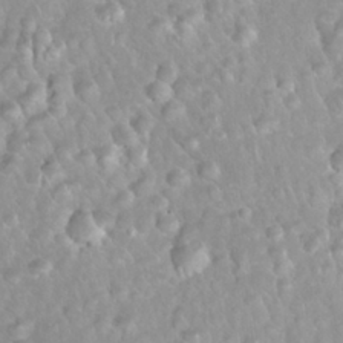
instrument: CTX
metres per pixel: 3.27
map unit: Nhu
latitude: 27.0270
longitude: -63.5182
